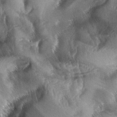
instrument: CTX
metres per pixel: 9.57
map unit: lAa
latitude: -5.8044
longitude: -127.0270
